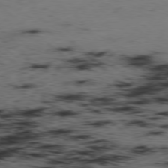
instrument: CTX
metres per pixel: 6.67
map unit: Hpe
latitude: -78.4251
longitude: 16.3496
